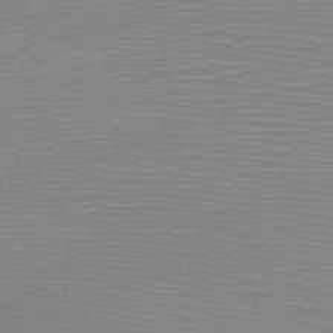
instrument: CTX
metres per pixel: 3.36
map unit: HNb
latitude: -48.1795
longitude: -44.4601
